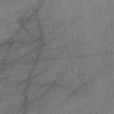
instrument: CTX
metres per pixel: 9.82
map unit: eAb
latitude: 48.5735
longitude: 105.2376
